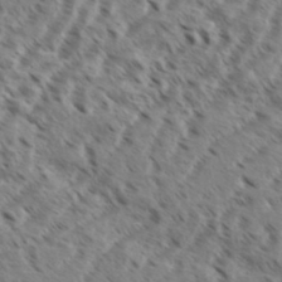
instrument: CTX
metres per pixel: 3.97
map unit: eHh
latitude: 36.1956
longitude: -138.6490
